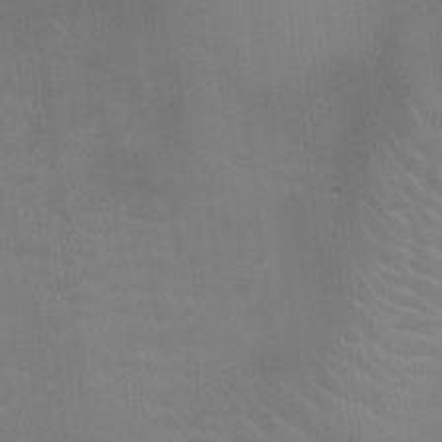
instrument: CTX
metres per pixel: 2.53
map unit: Ht
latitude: -3.4643
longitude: -17.2726
